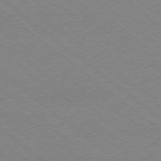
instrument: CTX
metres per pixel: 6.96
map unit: Ap
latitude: -78.6896
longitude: -83.9150
